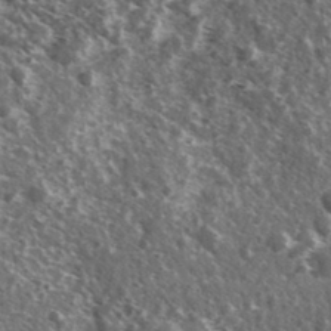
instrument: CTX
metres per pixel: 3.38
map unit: Ave
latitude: 37.8961
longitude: -108.2900
